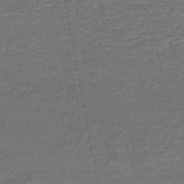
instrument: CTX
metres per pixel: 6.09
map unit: HNb
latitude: -43.7855
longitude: 51.1809
